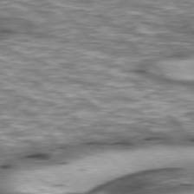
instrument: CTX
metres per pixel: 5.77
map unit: lApd
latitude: 76.9702
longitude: -50.2711
